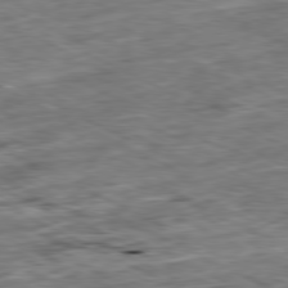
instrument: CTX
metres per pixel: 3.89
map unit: Ap
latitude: -80.6330
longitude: -91.5560
